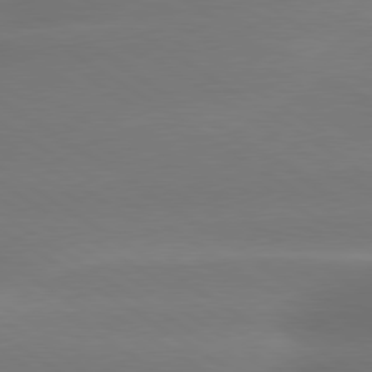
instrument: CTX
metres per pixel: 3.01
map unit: lApd
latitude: 79.7450
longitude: -134.9891
